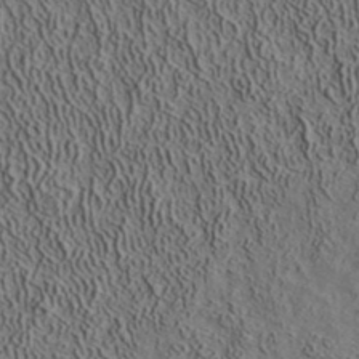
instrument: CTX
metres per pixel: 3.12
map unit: ANa
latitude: 38.8947
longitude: 22.5763
